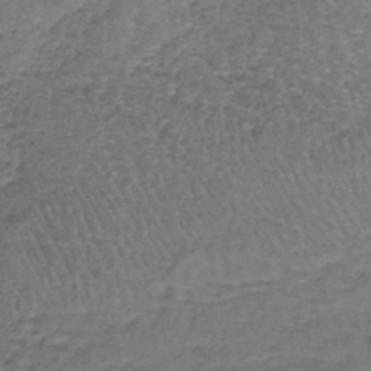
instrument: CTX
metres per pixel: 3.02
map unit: lHb
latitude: -37.8611
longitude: 58.9163
